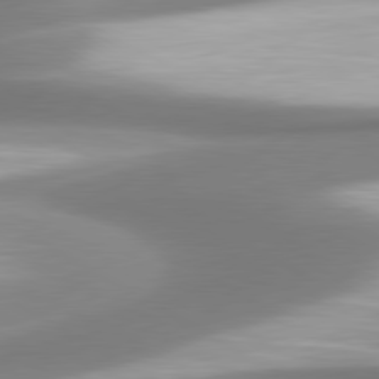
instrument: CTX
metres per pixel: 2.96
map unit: lApd
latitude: 80.4223
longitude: 178.3873
